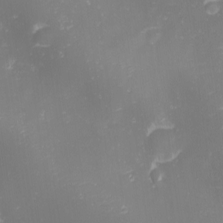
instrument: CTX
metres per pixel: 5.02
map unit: Nhu
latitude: -1.1054
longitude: -80.0633
